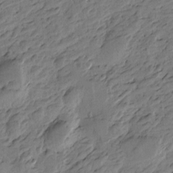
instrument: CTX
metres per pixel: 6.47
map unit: Htu
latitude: -3.8233
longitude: -176.4412
